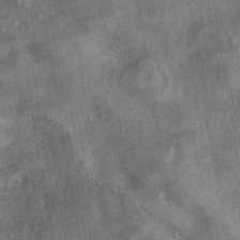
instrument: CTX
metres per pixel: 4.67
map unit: eHh
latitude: -40.8030
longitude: 120.0094
